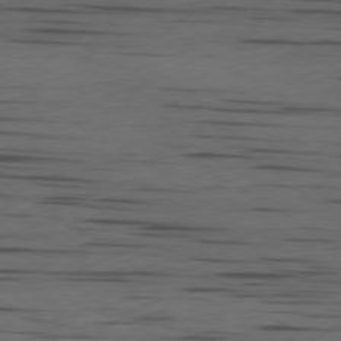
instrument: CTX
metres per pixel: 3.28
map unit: Ap
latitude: -79.8800
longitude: -62.0822
